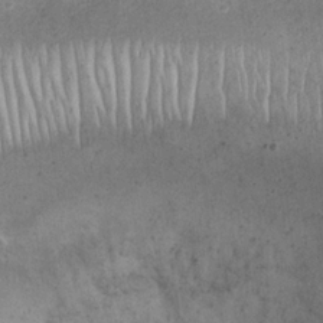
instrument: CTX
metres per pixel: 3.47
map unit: Nhu
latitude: 22.7246
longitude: -66.8380
